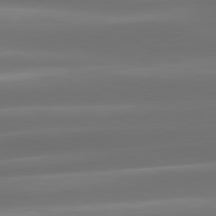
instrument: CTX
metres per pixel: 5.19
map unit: lApd
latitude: 80.6490
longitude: -139.8961
